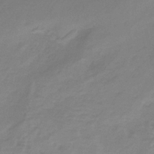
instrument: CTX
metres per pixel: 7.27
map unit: HNb
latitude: -35.1053
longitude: 53.6910
